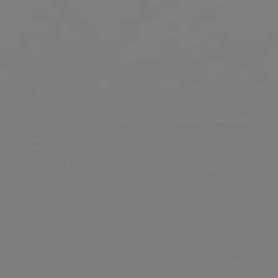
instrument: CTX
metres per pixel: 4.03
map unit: Hpe
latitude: 78.0822
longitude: 179.5399
